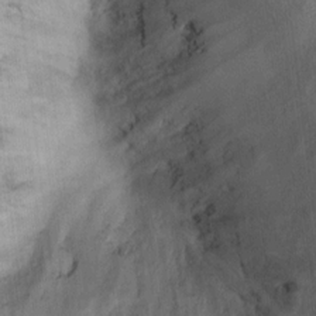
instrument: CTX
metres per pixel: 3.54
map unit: Ht
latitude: 11.9528
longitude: -40.4223
